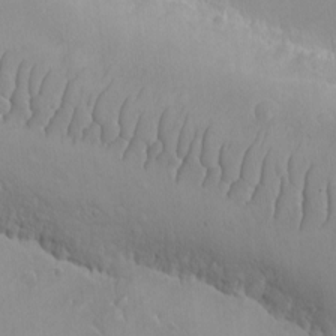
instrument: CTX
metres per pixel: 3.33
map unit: eHh
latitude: -9.7855
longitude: -66.8002
